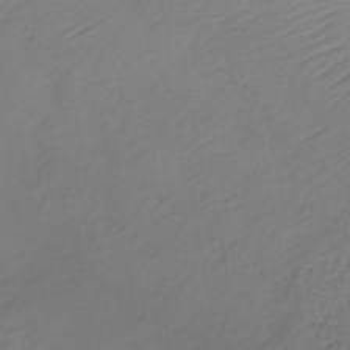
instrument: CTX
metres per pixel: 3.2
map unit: lHb
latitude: -41.0108
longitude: 61.0486
